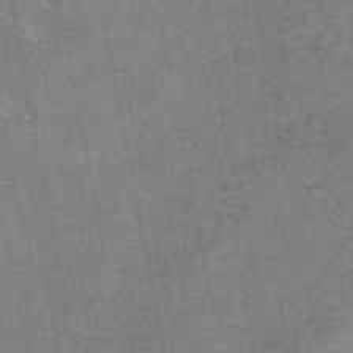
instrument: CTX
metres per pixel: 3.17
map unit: eAb
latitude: 47.8206
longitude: 103.7289
